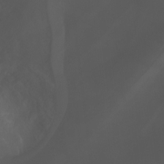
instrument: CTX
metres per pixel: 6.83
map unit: Ht
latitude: -0.7275
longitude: -45.8205
